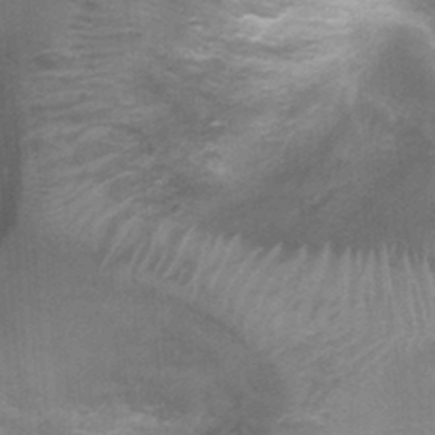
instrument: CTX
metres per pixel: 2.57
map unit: Nhu
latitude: 1.2537
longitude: -17.8772
